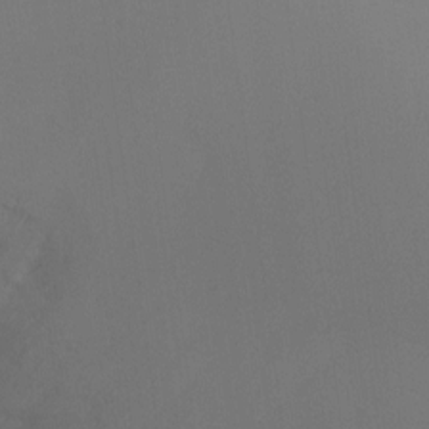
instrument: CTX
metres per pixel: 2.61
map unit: Ht
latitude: -16.5763
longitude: -50.1200
